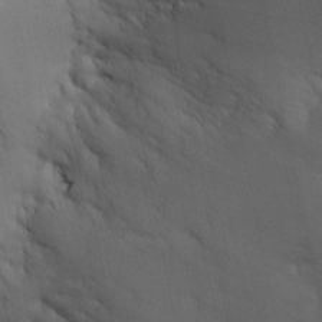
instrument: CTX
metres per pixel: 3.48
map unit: eHh
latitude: -2.6707
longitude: -81.3859
